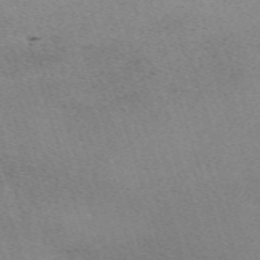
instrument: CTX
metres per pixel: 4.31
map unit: eHh
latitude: -62.2739
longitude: 49.5777
